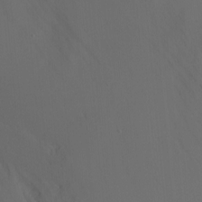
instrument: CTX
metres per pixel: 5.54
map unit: Ht
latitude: -2.8596
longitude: -28.3656
